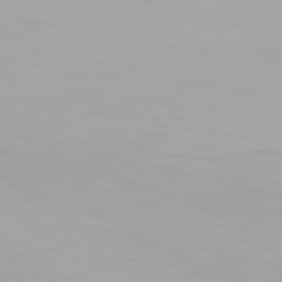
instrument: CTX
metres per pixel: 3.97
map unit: Hpe
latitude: 77.3292
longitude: -163.1026
